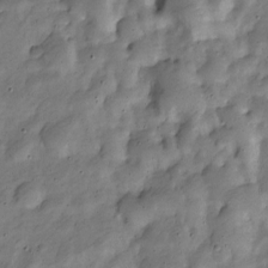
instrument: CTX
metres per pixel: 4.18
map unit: Nve
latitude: -25.1998
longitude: 107.1431
